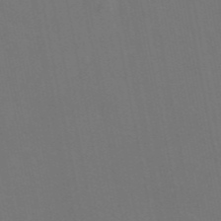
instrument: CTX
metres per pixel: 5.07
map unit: eAb
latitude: 46.4412
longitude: 121.2376
